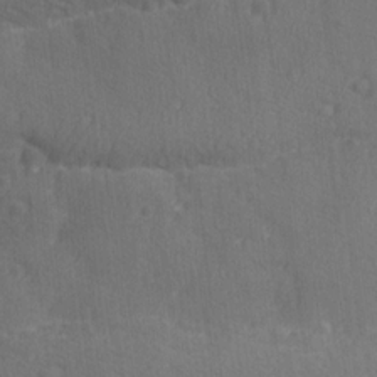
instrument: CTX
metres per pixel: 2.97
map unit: Ave
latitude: -8.0472
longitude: -120.4034
